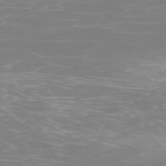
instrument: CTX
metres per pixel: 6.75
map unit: Ap
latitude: -74.2173
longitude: -77.0836
